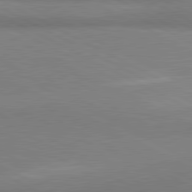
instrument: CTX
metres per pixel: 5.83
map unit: lApd
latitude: 81.1592
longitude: 163.1431
